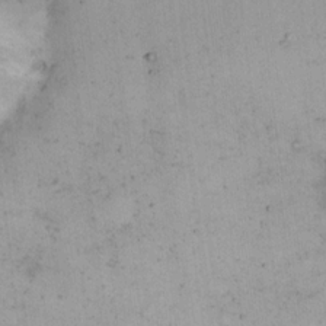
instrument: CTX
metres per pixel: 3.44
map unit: eHh
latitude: 13.8395
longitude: -62.8191
